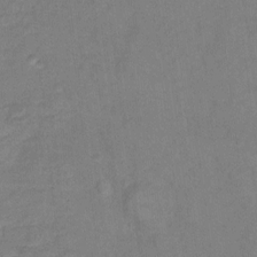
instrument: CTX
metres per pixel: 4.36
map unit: Hto
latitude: 7.6127
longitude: -37.8017
